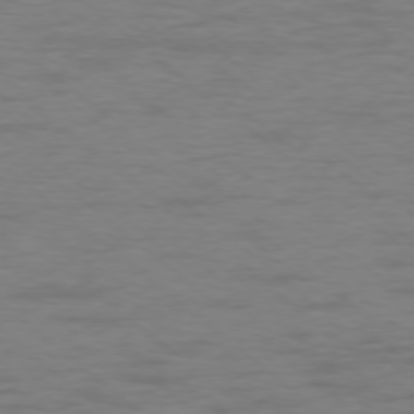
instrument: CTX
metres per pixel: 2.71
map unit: Ap
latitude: -77.2943
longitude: -76.2333
